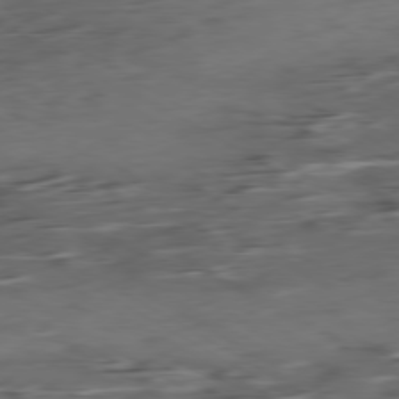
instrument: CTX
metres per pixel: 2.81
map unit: Ap
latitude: -79.2565
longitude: -57.5938
